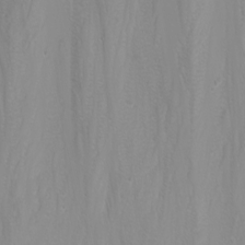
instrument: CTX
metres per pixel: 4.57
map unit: Nhu
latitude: -4.7085
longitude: -80.1956
